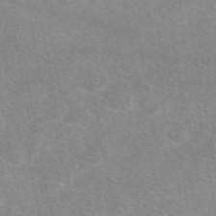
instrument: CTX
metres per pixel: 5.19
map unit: eAb
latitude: 48.4034
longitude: 120.7841
